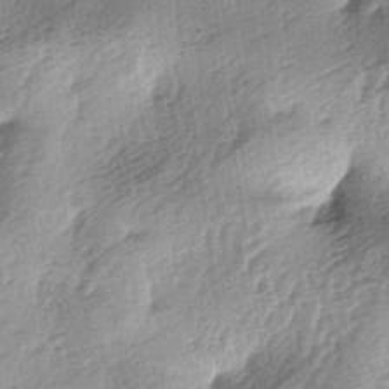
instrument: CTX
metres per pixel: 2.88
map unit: lAa
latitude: -4.1983
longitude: -125.1592
